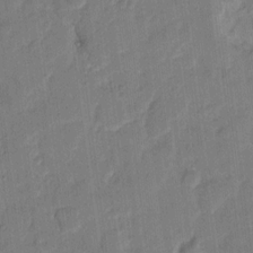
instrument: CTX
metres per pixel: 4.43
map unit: eHh
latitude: 10.8569
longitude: -65.7072
